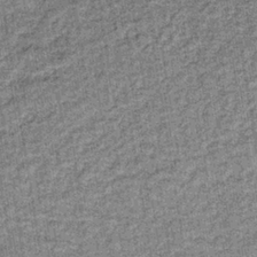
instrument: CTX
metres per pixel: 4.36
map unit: lHb
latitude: -37.3698
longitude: 64.2929
